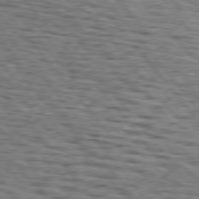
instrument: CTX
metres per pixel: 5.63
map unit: lApd
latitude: 76.1955
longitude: -73.5938
